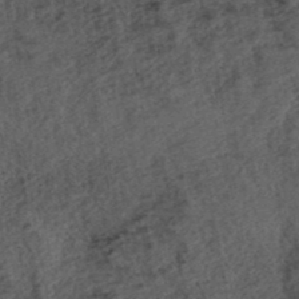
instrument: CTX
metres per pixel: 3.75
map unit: ANa
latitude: 39.7072
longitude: 18.5196
